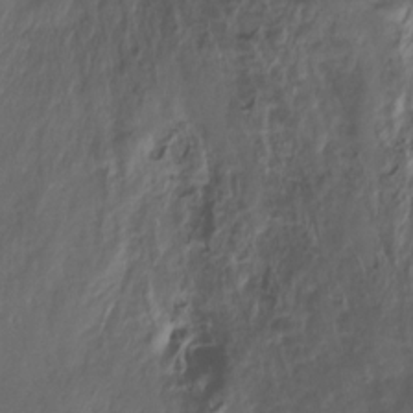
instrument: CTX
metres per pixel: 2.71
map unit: Htu
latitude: -13.2565
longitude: -46.8947
